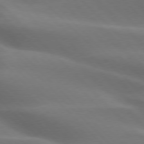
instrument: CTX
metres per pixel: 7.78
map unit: lApd
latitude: 75.9528
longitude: -62.2901
